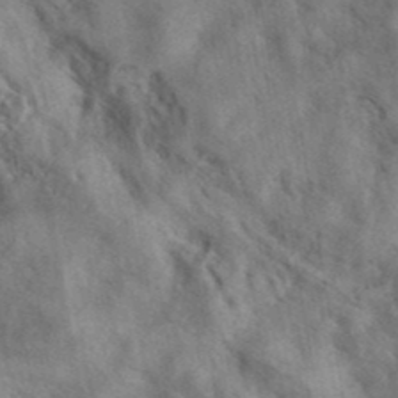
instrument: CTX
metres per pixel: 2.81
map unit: eAb
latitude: 40.7435
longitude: 107.4266
